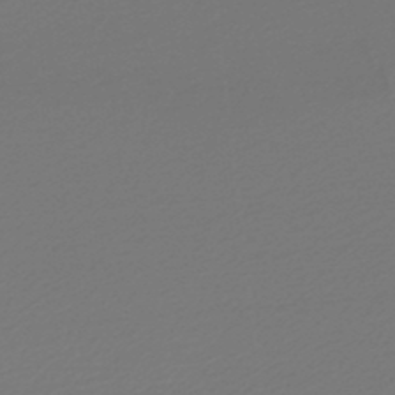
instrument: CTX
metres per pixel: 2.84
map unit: lHb
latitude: -47.9367
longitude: 65.6533
